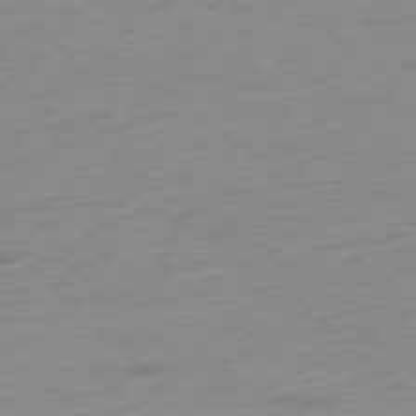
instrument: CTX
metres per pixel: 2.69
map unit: Ap
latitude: -78.3117
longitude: -63.4994
